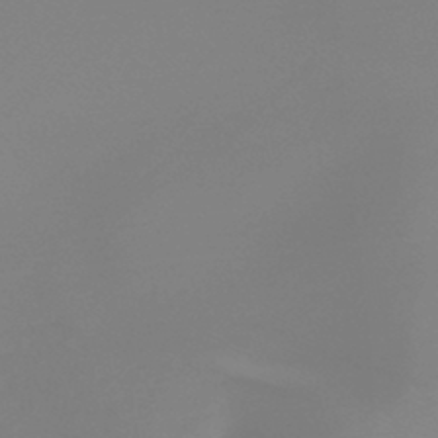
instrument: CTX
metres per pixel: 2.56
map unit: lHb
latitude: -44.3117
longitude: 71.1431
